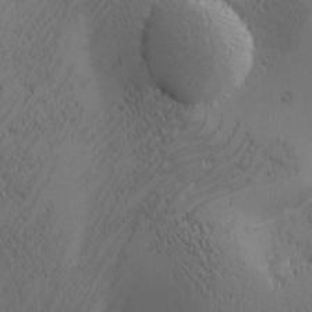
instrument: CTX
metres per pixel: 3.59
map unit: Ave
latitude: -7.1620
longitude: -119.4048
